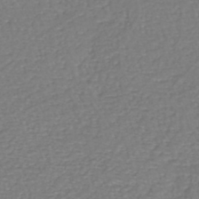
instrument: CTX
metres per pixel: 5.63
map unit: eHh
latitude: -42.9730
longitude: -32.8191
